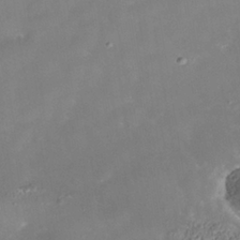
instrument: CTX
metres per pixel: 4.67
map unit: Nhe
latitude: -38.5952
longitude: -118.3467
